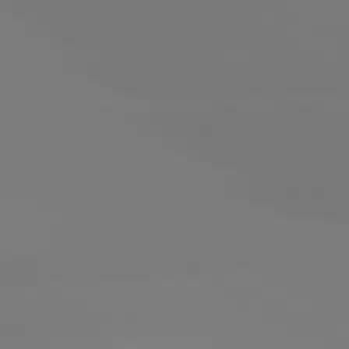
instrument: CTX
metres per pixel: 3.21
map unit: lApd
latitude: 80.7246
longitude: -156.0633
